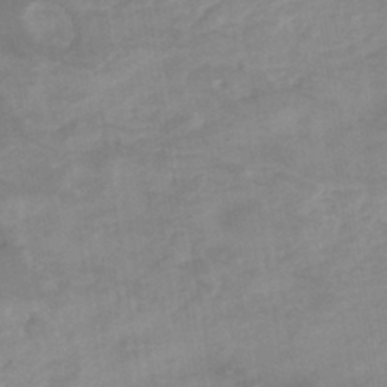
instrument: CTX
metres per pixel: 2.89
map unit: eHb
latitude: -44.9353
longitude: 84.8408
